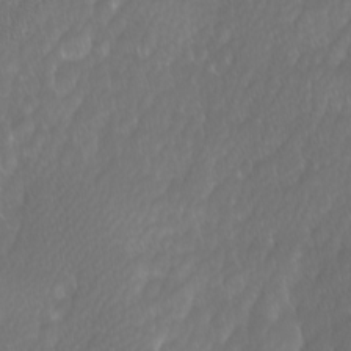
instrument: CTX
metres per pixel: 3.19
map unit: Ave
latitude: 9.6505
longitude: -105.5938
